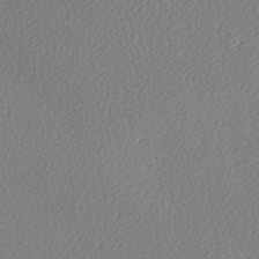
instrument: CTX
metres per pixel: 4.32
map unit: lAa
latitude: -9.6533
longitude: -127.8583
